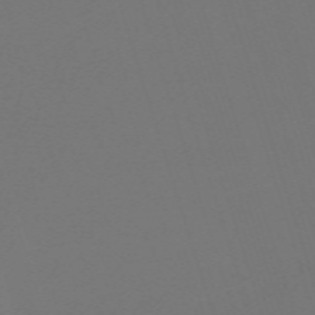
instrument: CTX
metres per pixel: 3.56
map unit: eHh
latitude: -63.3131
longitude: 52.9541
